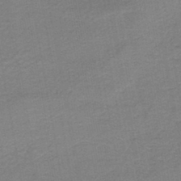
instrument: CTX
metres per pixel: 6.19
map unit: HNb
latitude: -44.7841
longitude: 52.1605
